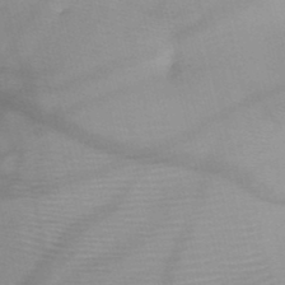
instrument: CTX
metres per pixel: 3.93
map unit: HNb
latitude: -45.8422
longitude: -41.7071
